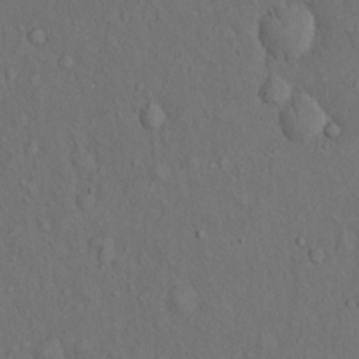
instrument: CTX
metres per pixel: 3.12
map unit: Hto
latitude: 15.1215
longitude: -61.9150
